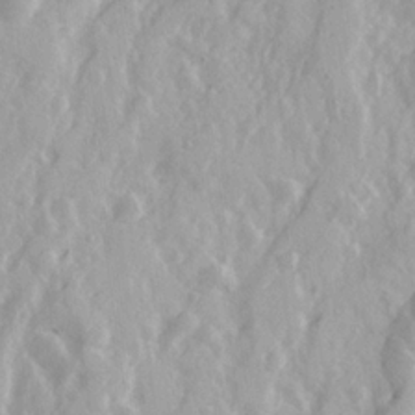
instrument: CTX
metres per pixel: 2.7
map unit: Ave
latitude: 21.5560
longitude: -131.0270
